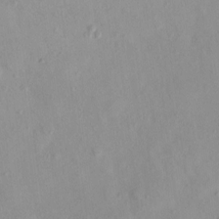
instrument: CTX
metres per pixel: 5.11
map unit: eHh
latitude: -0.0094
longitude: 15.0298
